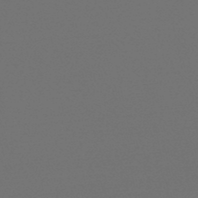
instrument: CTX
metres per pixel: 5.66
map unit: lHb
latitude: -47.1620
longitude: 64.5385
